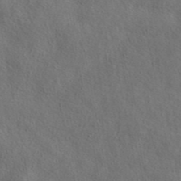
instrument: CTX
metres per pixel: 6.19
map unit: eAb
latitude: 43.9717
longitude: 114.1039
